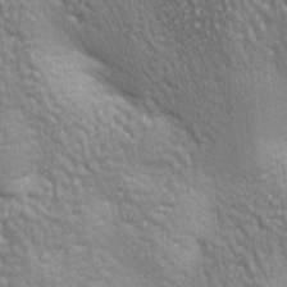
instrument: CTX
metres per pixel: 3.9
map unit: lAa
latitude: -7.9745
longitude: -125.9528
